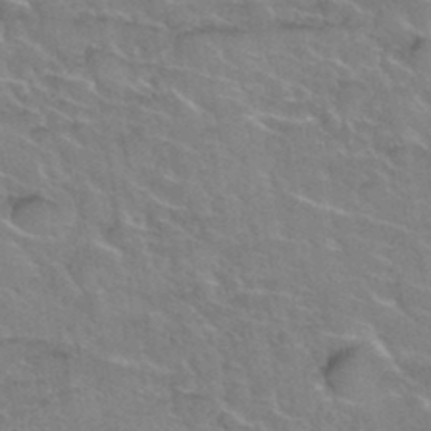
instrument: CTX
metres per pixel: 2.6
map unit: Hto
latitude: 35.6505
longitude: -45.8016
